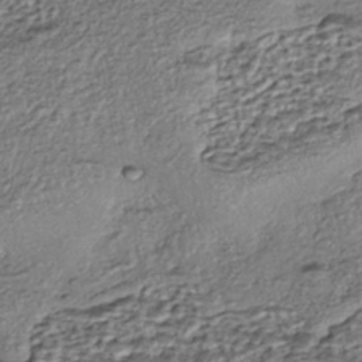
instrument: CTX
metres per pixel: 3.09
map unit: eHh
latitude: -43.4454
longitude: 121.6910
